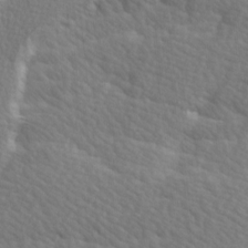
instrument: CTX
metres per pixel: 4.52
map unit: Ave
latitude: 15.5560
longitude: -130.0822
